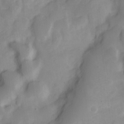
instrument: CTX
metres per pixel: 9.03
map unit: Nve
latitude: -22.1795
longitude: 106.6519
